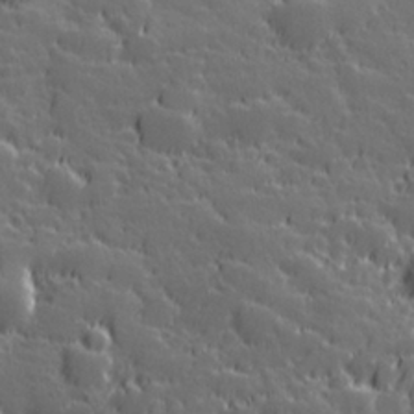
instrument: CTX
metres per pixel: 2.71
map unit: Hve
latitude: 27.8017
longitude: 144.0283
